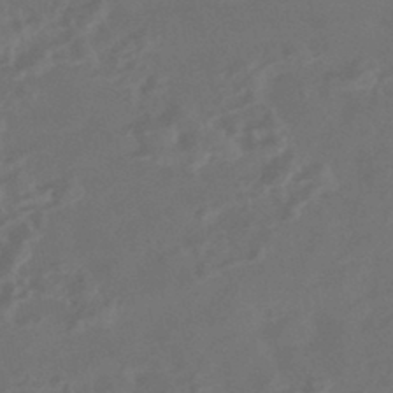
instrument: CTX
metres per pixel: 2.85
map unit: HNhu
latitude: -43.9367
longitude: 91.1998
